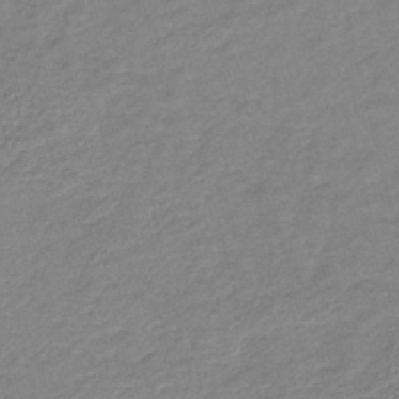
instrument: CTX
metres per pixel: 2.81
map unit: lHb
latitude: -40.8597
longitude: 76.1984
